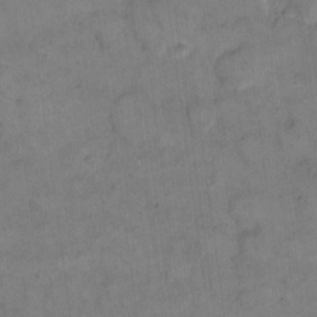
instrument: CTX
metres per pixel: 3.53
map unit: eHh
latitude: 14.2523
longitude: -66.2900
